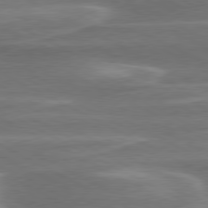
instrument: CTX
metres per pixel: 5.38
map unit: lApd
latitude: 79.4805
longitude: -116.0822
